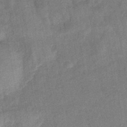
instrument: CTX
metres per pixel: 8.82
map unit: eHb
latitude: -43.4832
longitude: 82.5763
